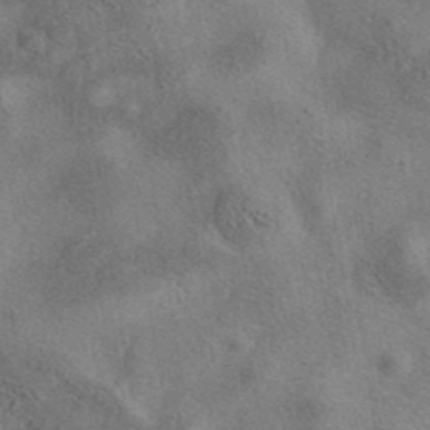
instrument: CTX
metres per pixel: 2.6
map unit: eAb
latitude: 40.8946
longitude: 107.6911
